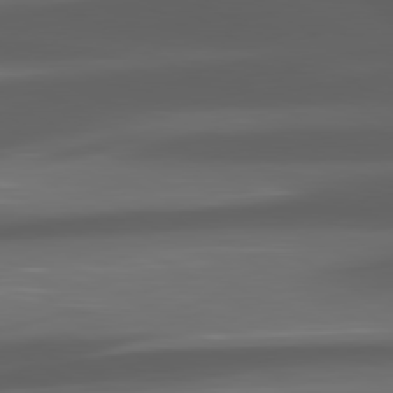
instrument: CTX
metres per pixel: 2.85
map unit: lApd
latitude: 80.4790
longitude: -144.2522
